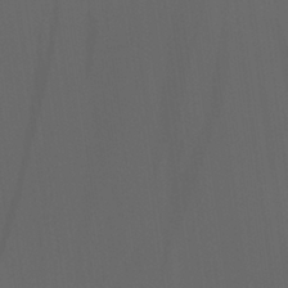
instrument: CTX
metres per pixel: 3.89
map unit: Aa
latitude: 29.8016
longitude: -135.0458
